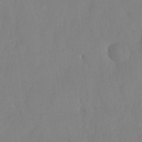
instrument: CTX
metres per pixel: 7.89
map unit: HNhu
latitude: -23.8612
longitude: 49.8234
